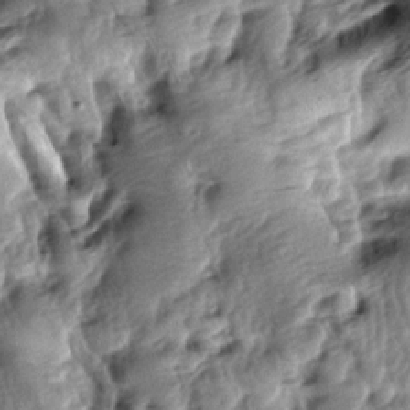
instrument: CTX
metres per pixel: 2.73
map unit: lAa
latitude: -7.4454
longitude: -127.1592
